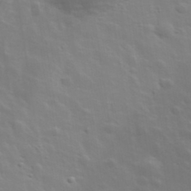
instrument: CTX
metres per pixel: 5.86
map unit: lHvf
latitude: 33.6505
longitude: -82.6301
